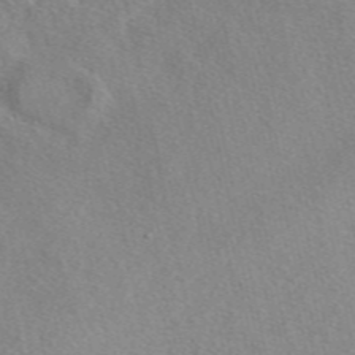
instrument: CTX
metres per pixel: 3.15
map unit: eAb
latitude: 48.4034
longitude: 113.4643
